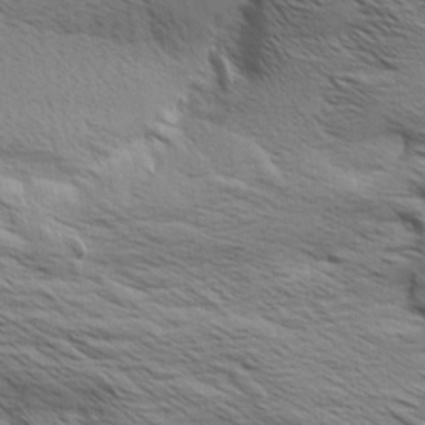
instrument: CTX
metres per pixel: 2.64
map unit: Aa
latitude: 8.1389
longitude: -139.4804
